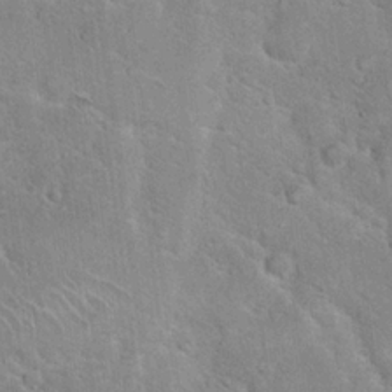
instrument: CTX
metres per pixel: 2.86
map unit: Hto
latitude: 18.9513
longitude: -50.8002
